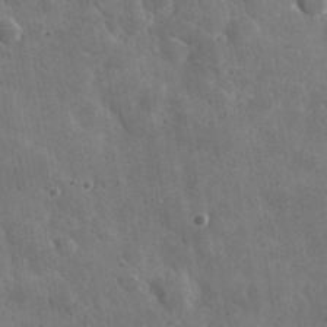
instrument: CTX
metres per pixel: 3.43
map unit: lHvf
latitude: 34.2333
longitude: -86.4223
